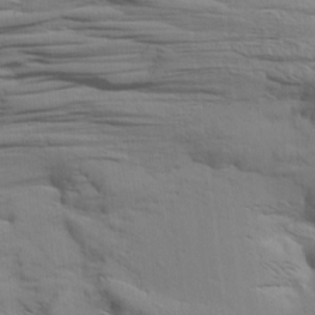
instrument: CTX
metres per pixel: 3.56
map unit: Aa
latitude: 8.9703
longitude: -140.8002
